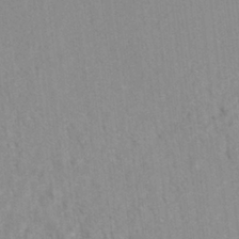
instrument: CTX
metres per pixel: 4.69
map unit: Hto
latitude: 7.8205
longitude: -34.4601
